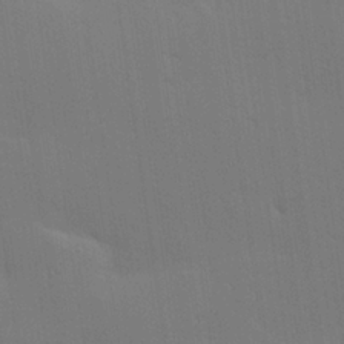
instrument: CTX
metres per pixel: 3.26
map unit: Hve
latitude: 26.5735
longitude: -91.6505
